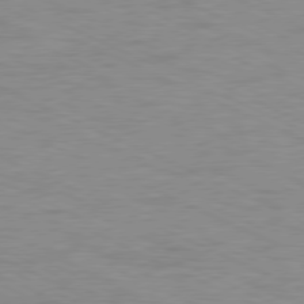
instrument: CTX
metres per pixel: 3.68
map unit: Ap
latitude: -78.6140
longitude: -73.2537
